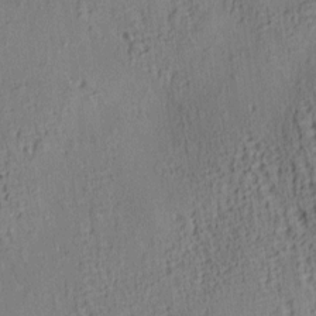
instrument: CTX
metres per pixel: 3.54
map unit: lAa
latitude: 5.9528
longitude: -114.6679
